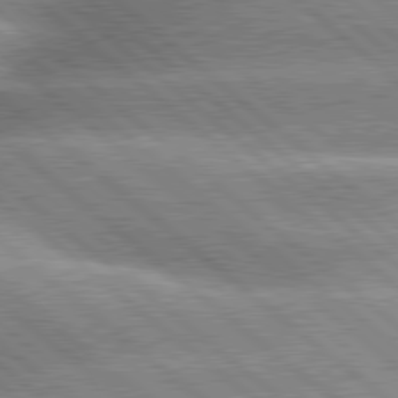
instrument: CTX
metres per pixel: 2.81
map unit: lApd
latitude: 79.8773
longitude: -148.5546
